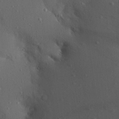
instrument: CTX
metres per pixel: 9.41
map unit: Aa
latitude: 13.7450
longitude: -142.2334
